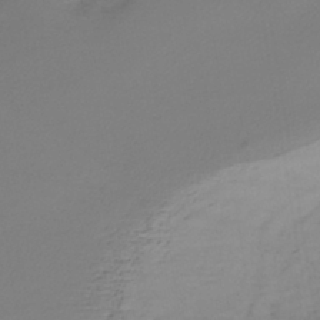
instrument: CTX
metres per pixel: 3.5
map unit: lHb
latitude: -38.6897
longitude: 71.0487
